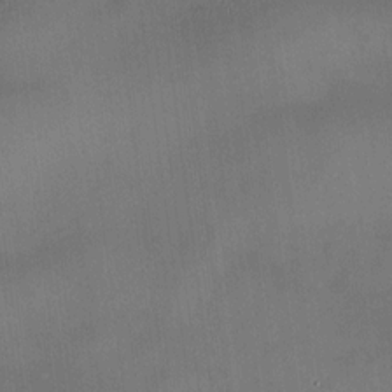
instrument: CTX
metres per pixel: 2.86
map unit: HNhu
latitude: 11.1403
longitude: 11.0864
